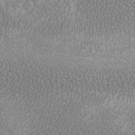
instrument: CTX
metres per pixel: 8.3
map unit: Htu
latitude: -7.5399
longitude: -66.5923
